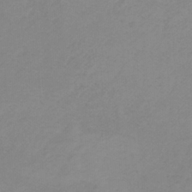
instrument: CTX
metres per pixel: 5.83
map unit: HNb
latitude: -32.3684
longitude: 60.8597
